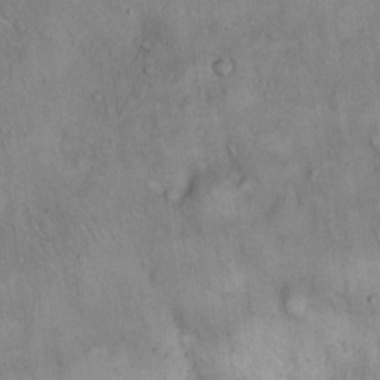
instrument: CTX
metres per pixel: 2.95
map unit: Hto
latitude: 14.2523
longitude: -58.5168
